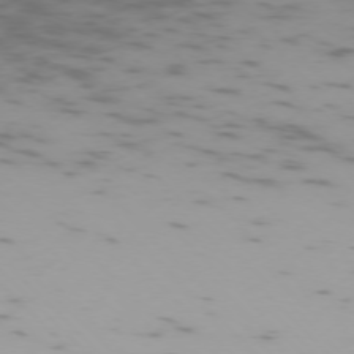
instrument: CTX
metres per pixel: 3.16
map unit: Ap
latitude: -75.3888
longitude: -68.9514
